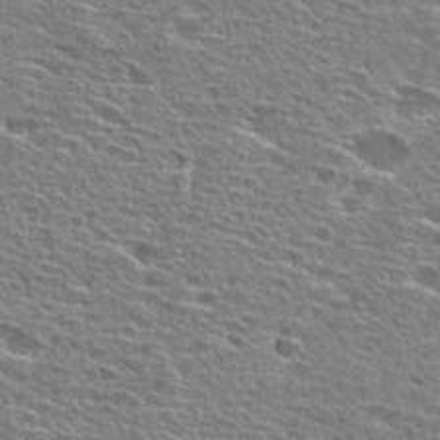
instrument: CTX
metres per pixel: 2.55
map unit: Hto
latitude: 26.9325
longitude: -47.5371
